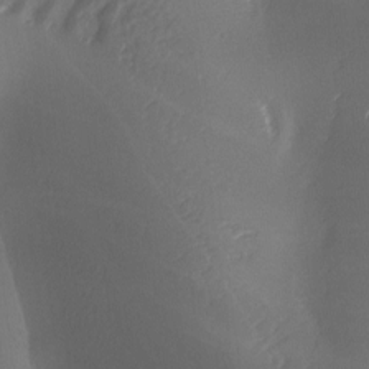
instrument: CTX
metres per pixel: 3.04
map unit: Ave
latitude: -6.3873
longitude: -120.7247
